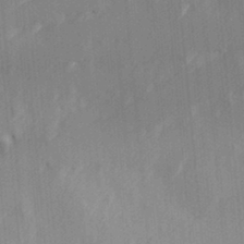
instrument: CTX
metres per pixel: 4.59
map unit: Hve
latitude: 31.3482
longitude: 148.9353
